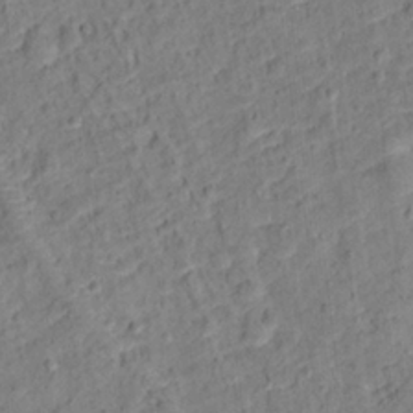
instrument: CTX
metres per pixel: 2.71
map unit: Hto
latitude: 12.8758
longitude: -38.4601
